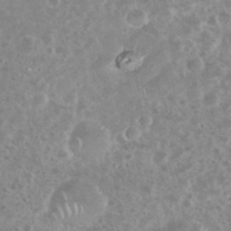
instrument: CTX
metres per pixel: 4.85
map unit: eHh
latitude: 34.8758
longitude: -61.5938
